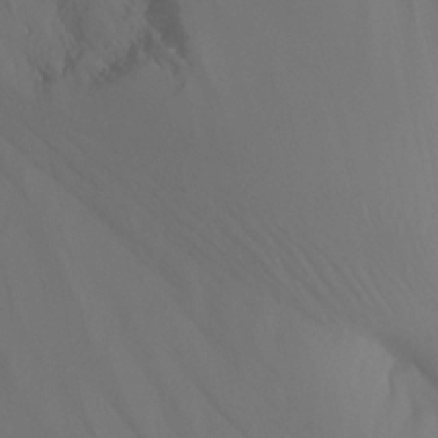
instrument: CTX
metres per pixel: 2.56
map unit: Nhu
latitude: -13.0864
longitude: -59.6316
